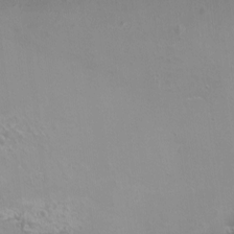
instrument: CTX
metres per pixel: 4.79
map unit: Nhu
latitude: -13.3321
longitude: -64.2145
